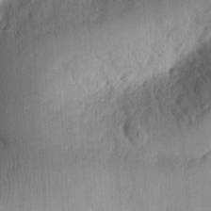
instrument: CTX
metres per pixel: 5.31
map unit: Ht
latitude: 11.2915
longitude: -74.0822
